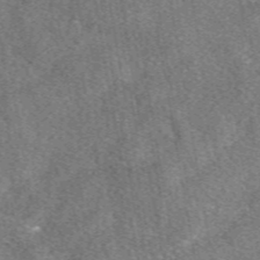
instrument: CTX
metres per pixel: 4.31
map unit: eAb
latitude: 48.4223
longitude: 109.1053
